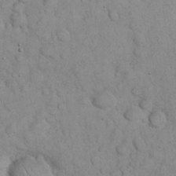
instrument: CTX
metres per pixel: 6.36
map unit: eHh
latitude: 22.2900
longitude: -58.8002
